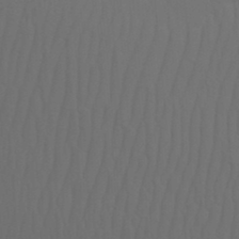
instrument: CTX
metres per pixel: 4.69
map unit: Nhu
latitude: 22.1011
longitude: -73.2348
